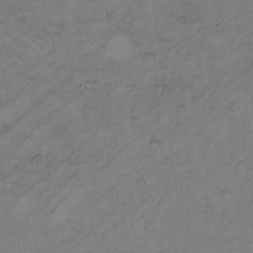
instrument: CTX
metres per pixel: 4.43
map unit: Hto
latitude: 7.6694
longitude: -60.6679
